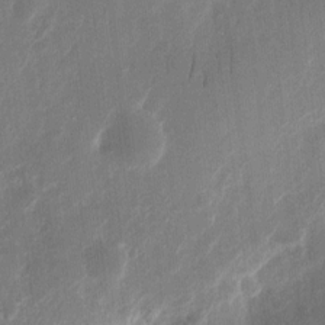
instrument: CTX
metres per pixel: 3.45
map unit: eHh
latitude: 10.9325
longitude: -72.2712
